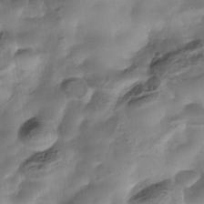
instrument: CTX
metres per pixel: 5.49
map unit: Nhe
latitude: -37.6344
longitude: -117.4238
